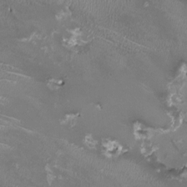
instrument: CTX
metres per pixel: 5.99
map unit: HNhu
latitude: -0.3496
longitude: -2.8002
